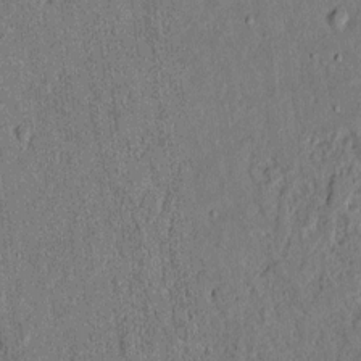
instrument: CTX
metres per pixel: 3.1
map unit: lAvf
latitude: 4.7813
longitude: 169.7855
